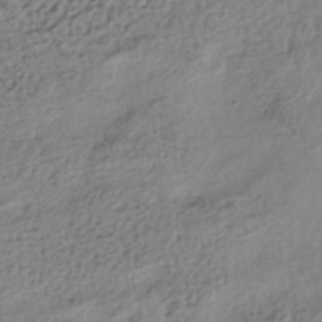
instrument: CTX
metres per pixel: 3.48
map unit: HNhu
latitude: -41.0864
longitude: 99.1242
